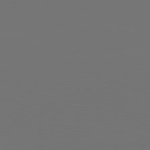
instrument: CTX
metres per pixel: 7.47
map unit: lApd
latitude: 81.4426
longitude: -152.2334
